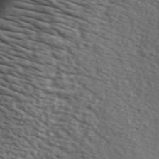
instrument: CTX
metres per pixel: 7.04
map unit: lHvf
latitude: 37.1781
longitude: -86.9325
